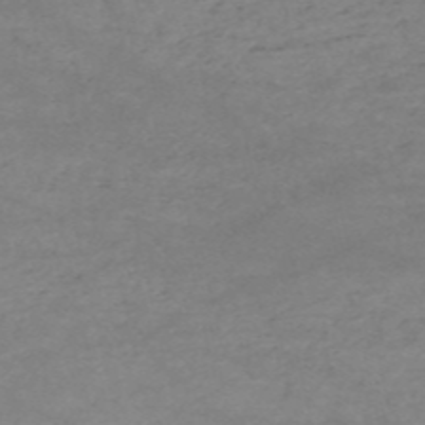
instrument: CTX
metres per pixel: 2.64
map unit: HNb
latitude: -54.5952
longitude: -44.9891
